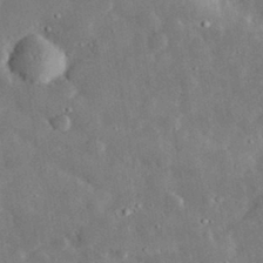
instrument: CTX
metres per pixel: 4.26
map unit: lHvf
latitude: 32.8191
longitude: -85.3671
